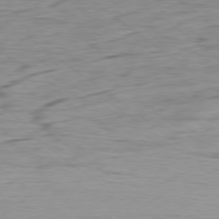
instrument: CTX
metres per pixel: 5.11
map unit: Ap
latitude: -78.7841
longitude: -92.2900
